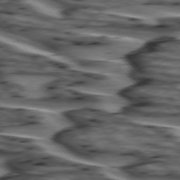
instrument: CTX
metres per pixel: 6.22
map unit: lApd
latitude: 75.3293
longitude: -72.2712
